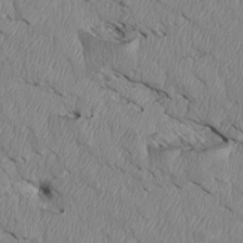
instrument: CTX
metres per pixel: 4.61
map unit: Htu
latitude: 3.9150
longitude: 152.4629
